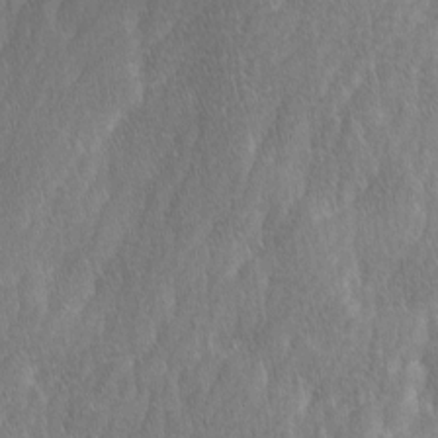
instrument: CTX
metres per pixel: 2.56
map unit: Ave
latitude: 9.5938
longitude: -105.6505
